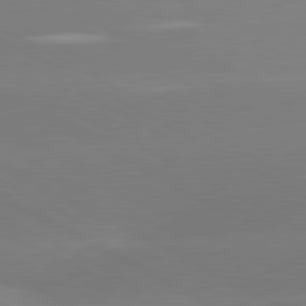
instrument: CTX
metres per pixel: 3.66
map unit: lApd
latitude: 80.9136
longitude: -153.4616
